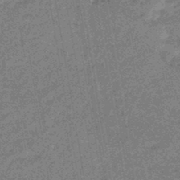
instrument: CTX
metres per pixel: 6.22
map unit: eHb
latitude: -45.2943
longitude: 86.6708
